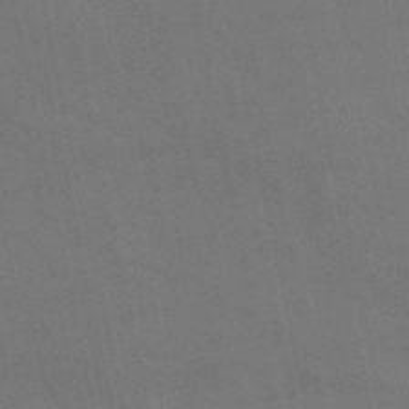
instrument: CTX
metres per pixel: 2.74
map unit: HNb
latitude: -52.4440
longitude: -39.9528
